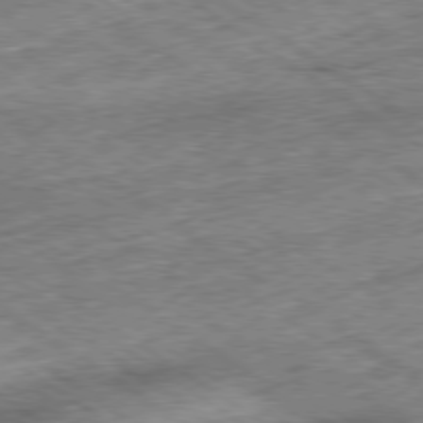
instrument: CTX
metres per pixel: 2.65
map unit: Ap
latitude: -79.7099
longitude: -51.8772
